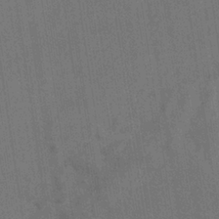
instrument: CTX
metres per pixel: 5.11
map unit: eHb
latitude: -34.5007
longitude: 73.8044
